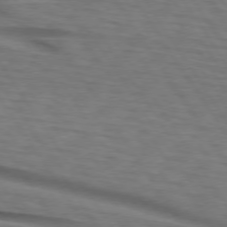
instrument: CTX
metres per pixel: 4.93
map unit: lApd
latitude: 74.1200
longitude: -77.4993
